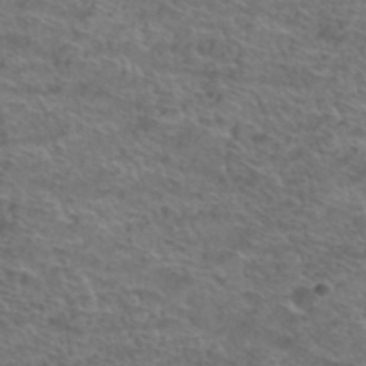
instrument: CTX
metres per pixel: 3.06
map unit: Hto
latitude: 39.1403
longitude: -43.5560
